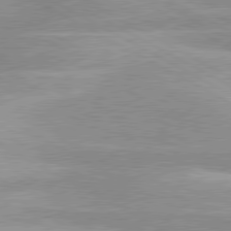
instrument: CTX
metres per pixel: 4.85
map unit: lApd
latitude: 80.2145
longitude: -124.7246
